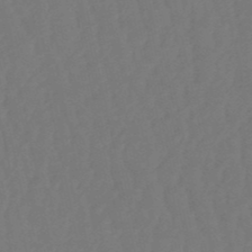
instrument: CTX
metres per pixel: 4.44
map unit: eHb
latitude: -50.5952
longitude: 77.6344
